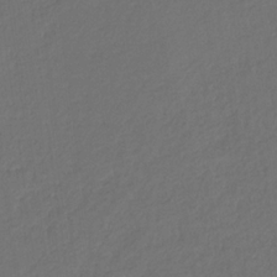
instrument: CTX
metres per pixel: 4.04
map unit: eHb
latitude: -30.2739
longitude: 68.1794
